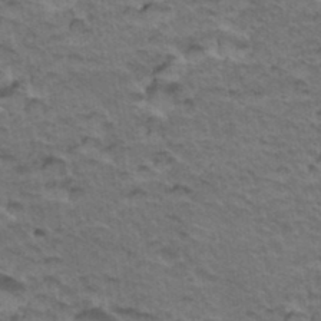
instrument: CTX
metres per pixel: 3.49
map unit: Hto
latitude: 35.1025
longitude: -46.3090
